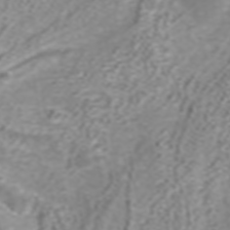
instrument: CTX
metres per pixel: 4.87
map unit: ANa
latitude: 40.3845
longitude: 24.3684
